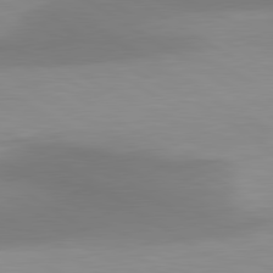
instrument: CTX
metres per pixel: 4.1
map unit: lApd
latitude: 80.6490
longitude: 160.4818
